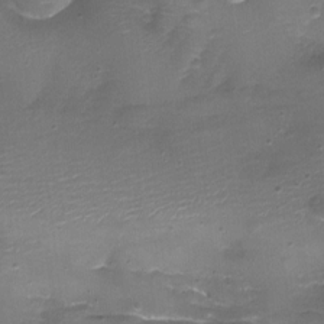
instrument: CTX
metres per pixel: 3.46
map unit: Aa
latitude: -8.2550
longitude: -71.8961
